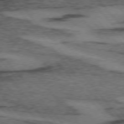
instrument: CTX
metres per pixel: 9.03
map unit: lApd
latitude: 74.6868
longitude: -77.8205
